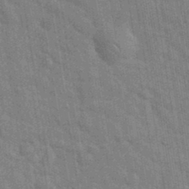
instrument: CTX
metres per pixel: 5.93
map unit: eHh
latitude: 36.2712
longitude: -65.8394
